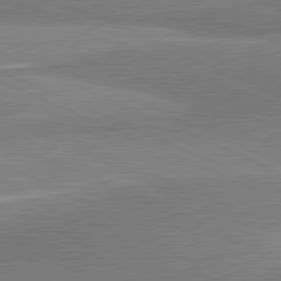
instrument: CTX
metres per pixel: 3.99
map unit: lApd
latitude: 81.1214
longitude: 165.4833
